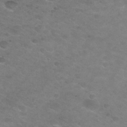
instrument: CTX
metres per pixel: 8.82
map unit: Nhu
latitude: 29.3481
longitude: -47.3482
